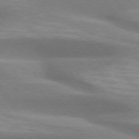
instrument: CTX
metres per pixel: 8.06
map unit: lApd
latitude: 74.7435
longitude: -50.1200
